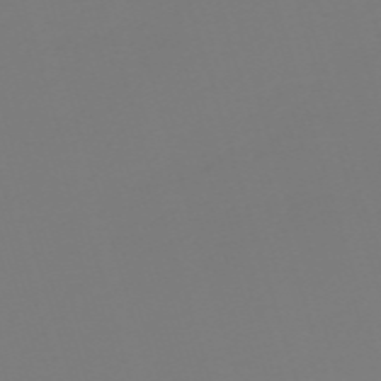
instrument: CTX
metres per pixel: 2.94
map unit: eHh
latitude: -61.7289
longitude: 51.5399
